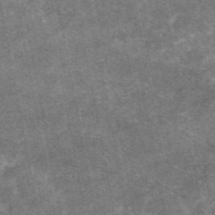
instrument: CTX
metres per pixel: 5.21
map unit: eAb
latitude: 47.6316
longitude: 121.3698
